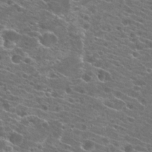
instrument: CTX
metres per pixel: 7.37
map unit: Hto
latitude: 22.6112
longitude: -40.8569
